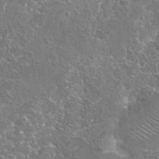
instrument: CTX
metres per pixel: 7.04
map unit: Hto
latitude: 23.3671
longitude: -40.1388
